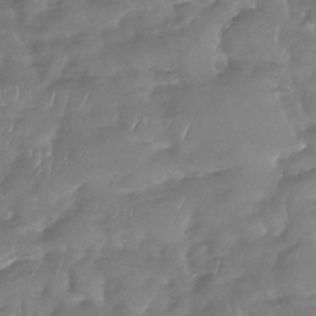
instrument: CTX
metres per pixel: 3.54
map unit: Nhu
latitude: -30.0283
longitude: -59.9339
